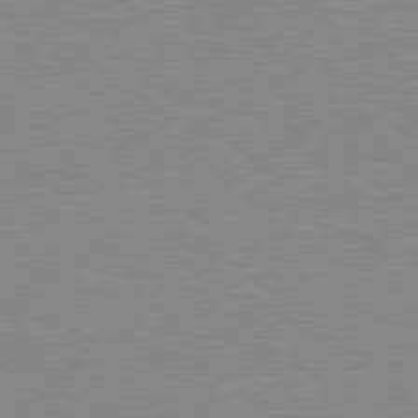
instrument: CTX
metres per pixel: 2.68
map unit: Hpe
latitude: 78.6680
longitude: -144.7435
